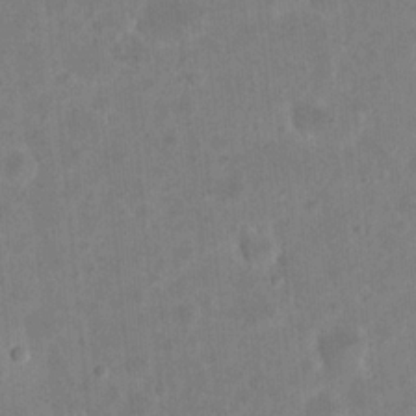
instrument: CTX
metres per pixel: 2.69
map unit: eHh
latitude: 21.5371
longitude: -63.3671
